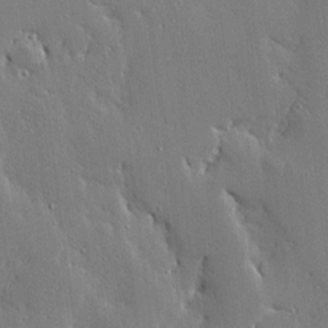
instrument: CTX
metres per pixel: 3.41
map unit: Ave
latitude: 17.4049
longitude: -139.3293
